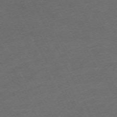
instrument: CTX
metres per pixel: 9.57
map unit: Hpe
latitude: -71.2187
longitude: 15.4077
